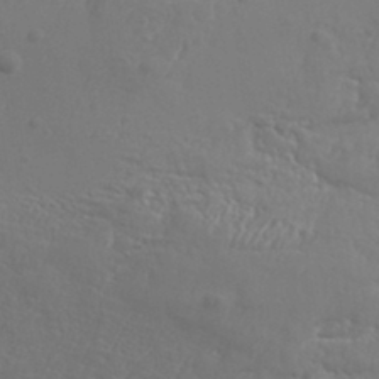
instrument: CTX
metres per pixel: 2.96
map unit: Aa
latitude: 33.5182
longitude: -134.4034
